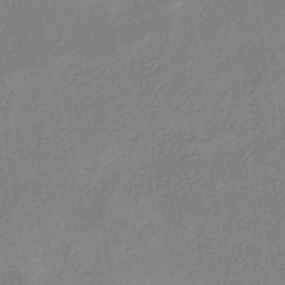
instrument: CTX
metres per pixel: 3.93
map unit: HNb
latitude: -33.5588
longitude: 55.1998
